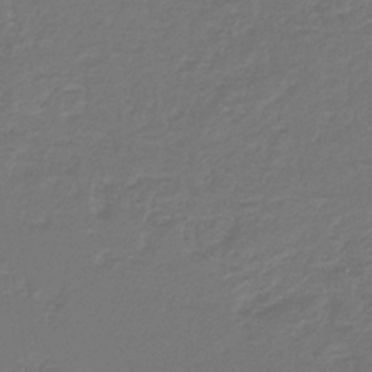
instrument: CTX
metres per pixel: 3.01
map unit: HNb
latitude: -38.2740
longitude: 55.4266
